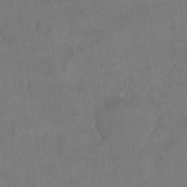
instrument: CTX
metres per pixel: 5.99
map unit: eHh
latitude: 18.6868
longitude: -64.8569
